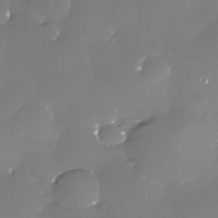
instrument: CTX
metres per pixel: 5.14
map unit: Nhe
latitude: -33.6155
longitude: -88.9325
